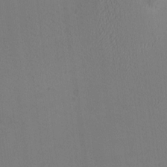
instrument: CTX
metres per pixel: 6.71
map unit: HNhu
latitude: 9.8772
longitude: 15.2565
